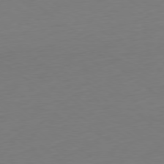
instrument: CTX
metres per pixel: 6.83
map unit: Ap
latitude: -79.1053
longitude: -68.5924
